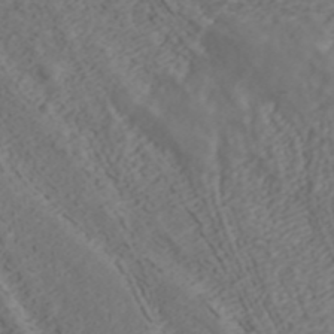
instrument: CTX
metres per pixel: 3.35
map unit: ANa
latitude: 42.7246
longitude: 28.9164
